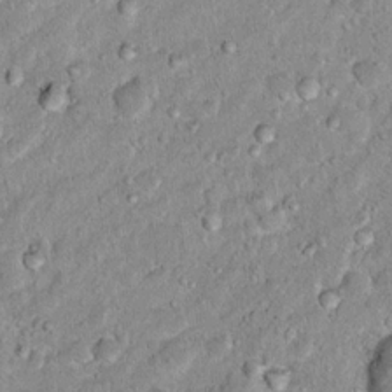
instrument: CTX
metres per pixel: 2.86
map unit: Hto
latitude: 13.9528
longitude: -33.8772
